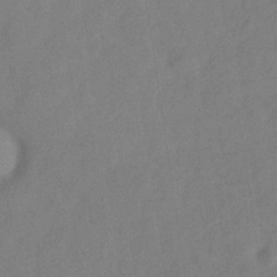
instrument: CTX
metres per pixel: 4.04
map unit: Hve
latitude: -33.1243
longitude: 92.2362
